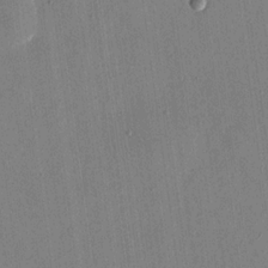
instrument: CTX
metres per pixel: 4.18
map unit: eHh
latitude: 17.6127
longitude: -69.9339
